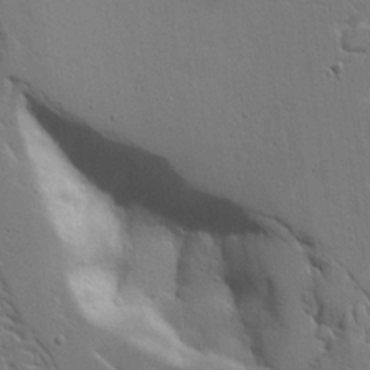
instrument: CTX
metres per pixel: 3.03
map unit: Aa
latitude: 19.9528
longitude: -124.2711
